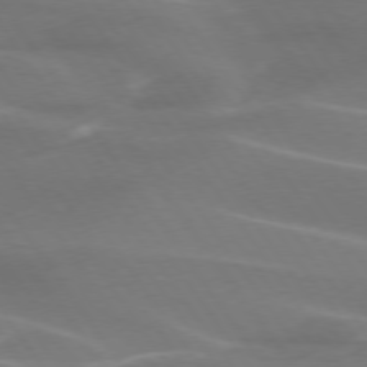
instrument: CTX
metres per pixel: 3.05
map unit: lApd
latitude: 74.4223
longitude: -61.9906
